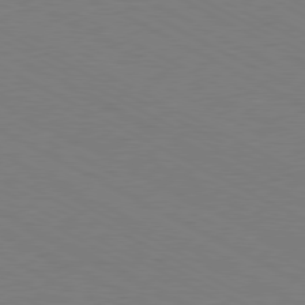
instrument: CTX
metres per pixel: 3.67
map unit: Hpe
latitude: -80.9731
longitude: 12.5196
